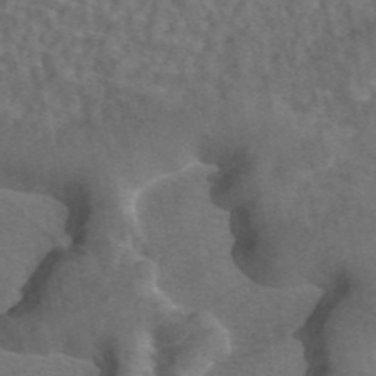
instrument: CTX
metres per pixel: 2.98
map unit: ANa
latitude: 44.3467
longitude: 29.0487
